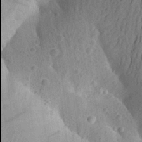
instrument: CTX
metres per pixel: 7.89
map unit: Aa
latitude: 24.6301
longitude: -149.9906
